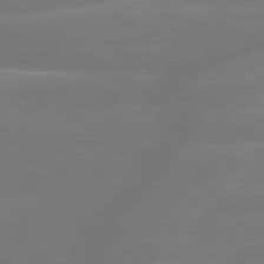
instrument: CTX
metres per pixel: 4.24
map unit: lApd
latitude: 79.4805
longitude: -143.3293
